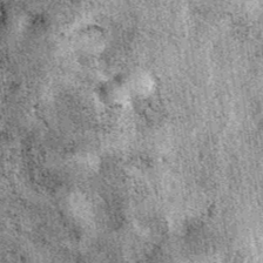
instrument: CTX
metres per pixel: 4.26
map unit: eAb
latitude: 39.9528
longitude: 110.8030
